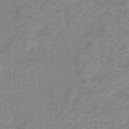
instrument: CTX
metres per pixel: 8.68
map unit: eHh
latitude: -45.5021
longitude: -29.7638
